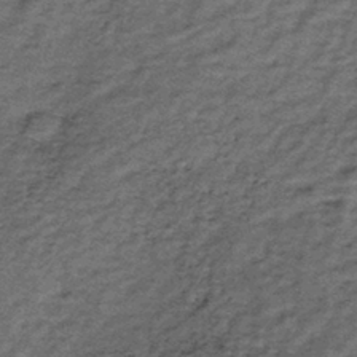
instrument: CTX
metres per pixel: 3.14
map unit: lHb
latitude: -38.6896
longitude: 66.1984
